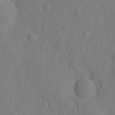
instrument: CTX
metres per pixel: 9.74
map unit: eHh
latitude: -2.8219
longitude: 18.4818
